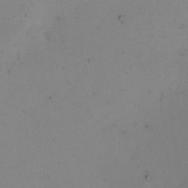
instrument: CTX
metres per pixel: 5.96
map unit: eHh
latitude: -5.0297
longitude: -78.9514
